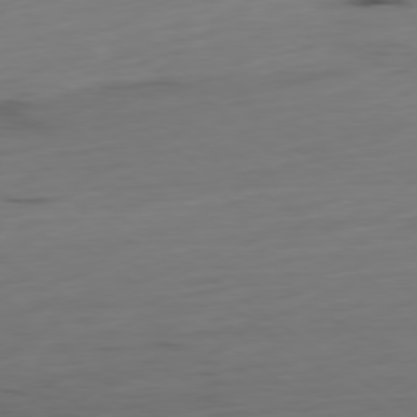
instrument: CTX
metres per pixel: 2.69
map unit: Hpe
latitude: -79.2754
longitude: 13.9745
